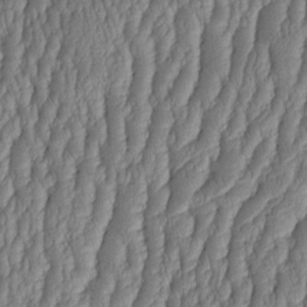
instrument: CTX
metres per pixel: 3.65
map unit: HNhu
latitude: -2.8030
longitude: 13.5777
